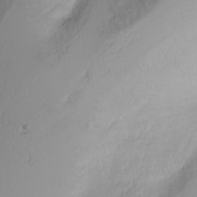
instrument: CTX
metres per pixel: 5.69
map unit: Nhu
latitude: -1.0109
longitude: -74.4790
